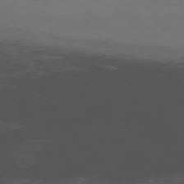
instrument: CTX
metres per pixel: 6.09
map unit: Ap
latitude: -76.2739
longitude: -66.5167
